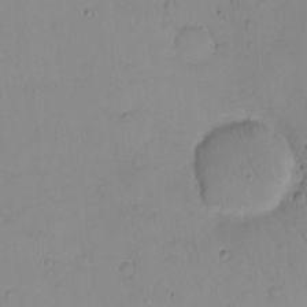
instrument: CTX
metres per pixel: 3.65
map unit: eHh
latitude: -9.5777
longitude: -66.1199
